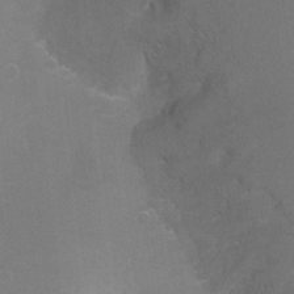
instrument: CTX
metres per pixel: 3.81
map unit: Ht
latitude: -7.3887
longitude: -35.4426
